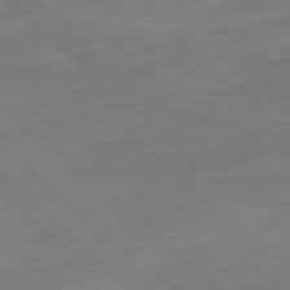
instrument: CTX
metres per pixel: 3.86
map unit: Ap
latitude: -78.1605
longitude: -79.3482
